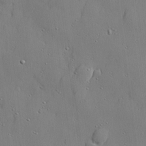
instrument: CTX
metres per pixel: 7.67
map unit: lHvf
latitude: 21.2537
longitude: 145.2565
